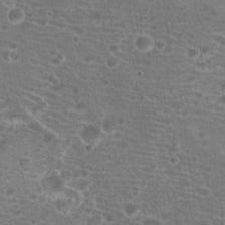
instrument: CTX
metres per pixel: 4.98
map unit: Hto
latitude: 19.4993
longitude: -41.9528
